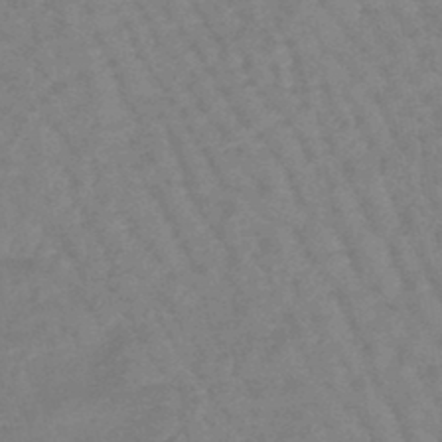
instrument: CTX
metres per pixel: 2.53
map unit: eHb
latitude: -45.8233
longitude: 81.8612
